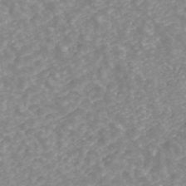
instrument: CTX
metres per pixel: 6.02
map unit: ANa
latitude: 43.4238
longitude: 25.6344
